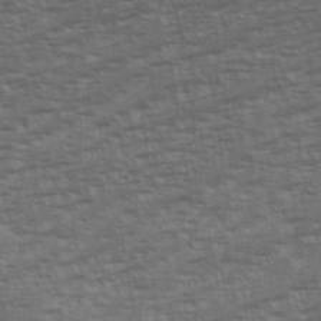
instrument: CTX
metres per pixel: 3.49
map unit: eHh
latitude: 35.7827
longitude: -133.2915
